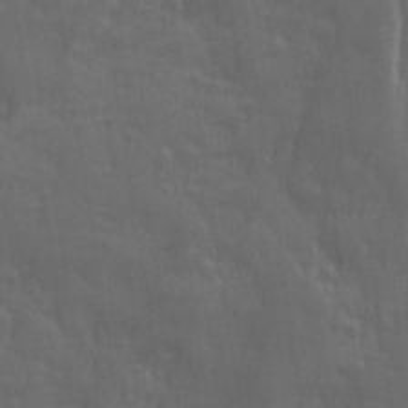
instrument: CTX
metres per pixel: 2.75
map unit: Ave
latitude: 12.1011
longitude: -104.2901
